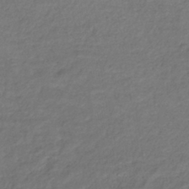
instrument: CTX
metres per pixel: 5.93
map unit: lHb
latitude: -39.6533
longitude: 74.0283
